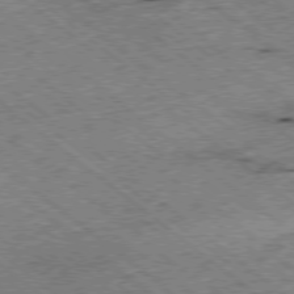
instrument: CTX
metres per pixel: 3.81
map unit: Ap
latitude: -78.7085
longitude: -51.2914
